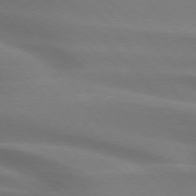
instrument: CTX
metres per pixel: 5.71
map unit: lApd
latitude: 75.1025
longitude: -61.5371
